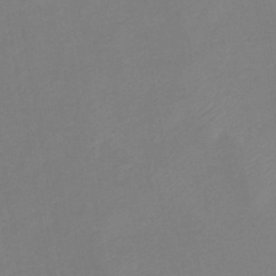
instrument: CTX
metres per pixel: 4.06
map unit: lHb
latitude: -41.0675
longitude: 77.3699
